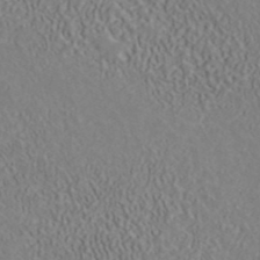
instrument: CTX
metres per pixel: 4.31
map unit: ANa
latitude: 41.6315
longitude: 32.6519
